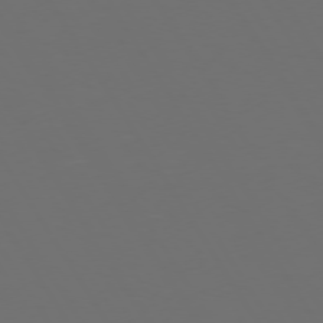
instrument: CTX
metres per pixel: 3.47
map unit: Hpe
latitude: 73.5372
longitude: -128.1389
